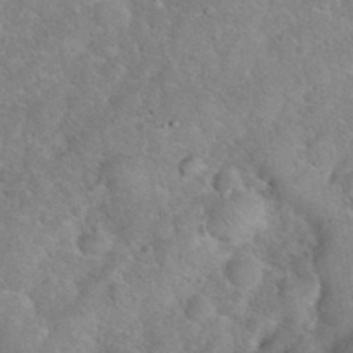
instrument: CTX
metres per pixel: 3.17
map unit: eHh
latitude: 36.6302
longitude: -64.1767
